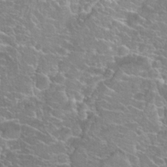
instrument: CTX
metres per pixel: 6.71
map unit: Hto
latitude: 20.5357
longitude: -37.6883
